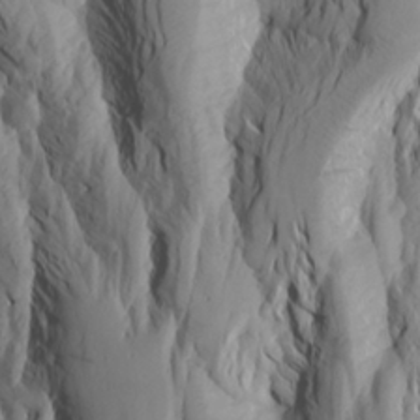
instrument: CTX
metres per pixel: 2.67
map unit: Aa
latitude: 24.4223
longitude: -144.2144
